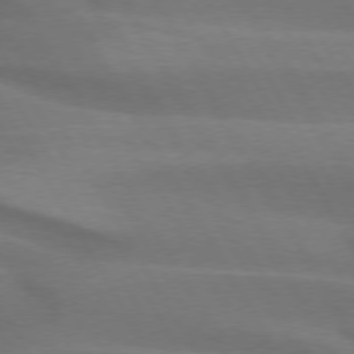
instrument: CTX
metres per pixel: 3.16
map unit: lApd
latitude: 74.2334
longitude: -65.6316
